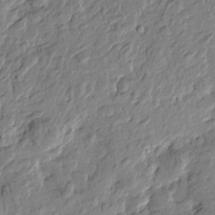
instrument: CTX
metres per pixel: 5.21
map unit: Htu
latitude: -2.0849
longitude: -179.2159
